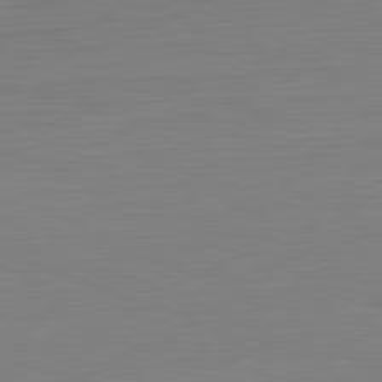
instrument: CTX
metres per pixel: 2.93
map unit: Hpe
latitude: -82.3117
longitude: 10.5763
